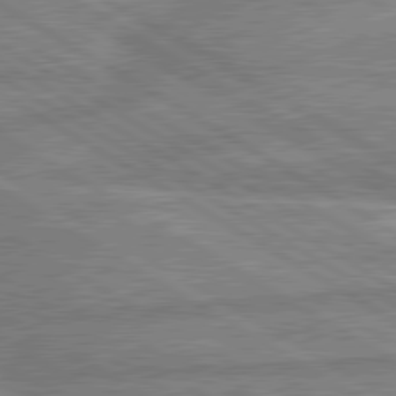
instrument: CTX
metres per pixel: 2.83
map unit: lApd
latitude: 80.3845
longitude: -170.2711
